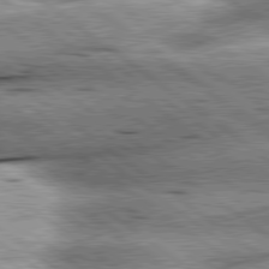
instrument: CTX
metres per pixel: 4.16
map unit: lApd
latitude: 79.9150
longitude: -140.2144
